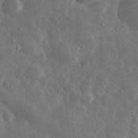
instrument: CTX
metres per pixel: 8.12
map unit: eHh
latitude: 34.1766
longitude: -69.8583
